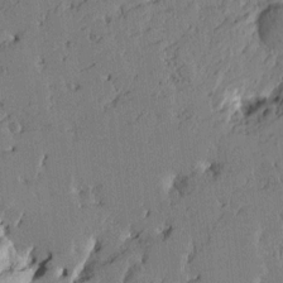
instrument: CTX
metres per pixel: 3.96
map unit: Htu
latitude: -5.1053
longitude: -178.9136
